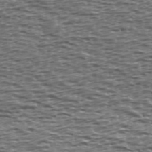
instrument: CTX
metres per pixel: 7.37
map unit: Ave
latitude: 39.6883
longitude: -112.9136
